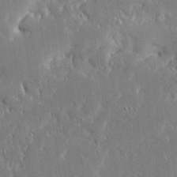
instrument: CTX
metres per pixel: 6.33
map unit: Ave
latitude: 16.9703
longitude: -140.6868
